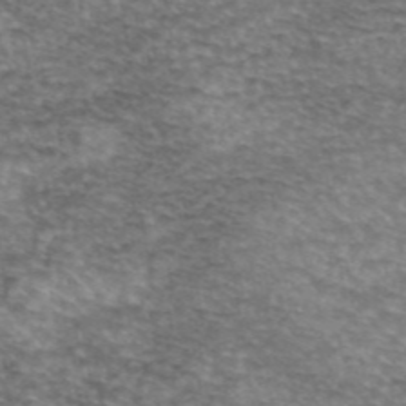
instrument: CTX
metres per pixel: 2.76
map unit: eAb
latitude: 45.2915
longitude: 102.9542
